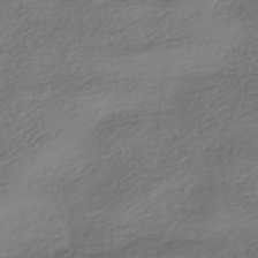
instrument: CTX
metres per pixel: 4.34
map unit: HNhu
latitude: -42.5006
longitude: 104.7841
